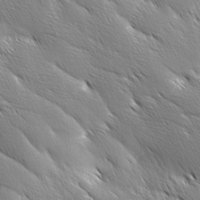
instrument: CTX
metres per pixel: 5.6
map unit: Ave
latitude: 1.8583
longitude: -114.1766
